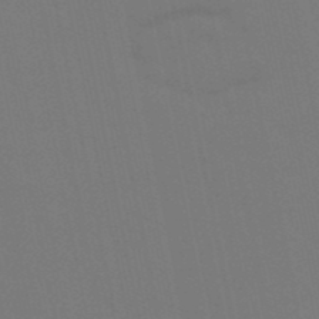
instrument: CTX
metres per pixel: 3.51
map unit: eHb
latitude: -50.2361
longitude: 75.2754
